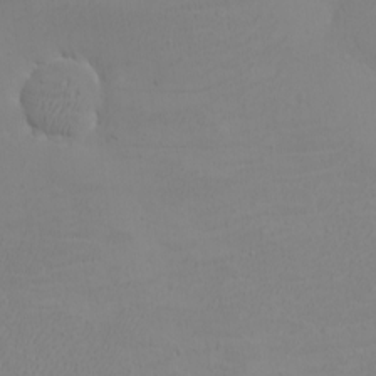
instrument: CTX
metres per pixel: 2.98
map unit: eHh
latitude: -3.0486
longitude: -74.8002
